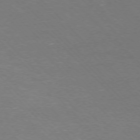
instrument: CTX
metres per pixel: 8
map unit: Ap
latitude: -75.8423
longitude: -82.7246
